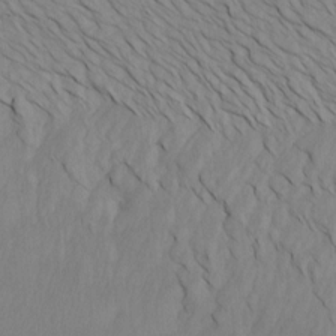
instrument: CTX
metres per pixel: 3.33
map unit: Htu
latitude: -7.0297
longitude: -67.9150
